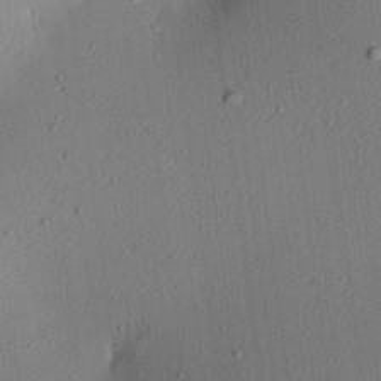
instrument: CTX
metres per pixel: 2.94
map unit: Aa
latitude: 21.0837
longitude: -143.4427
